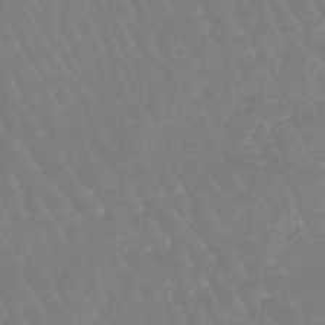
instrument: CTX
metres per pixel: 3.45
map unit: eHb
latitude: -45.5399
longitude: 79.5210
